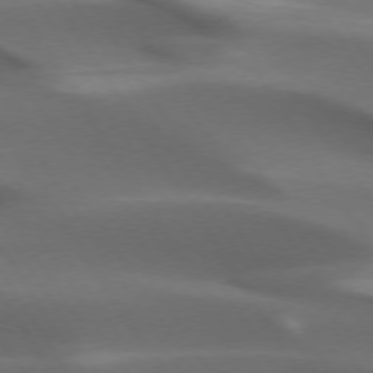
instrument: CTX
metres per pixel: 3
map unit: lApd
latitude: 73.4805
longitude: -52.1011
